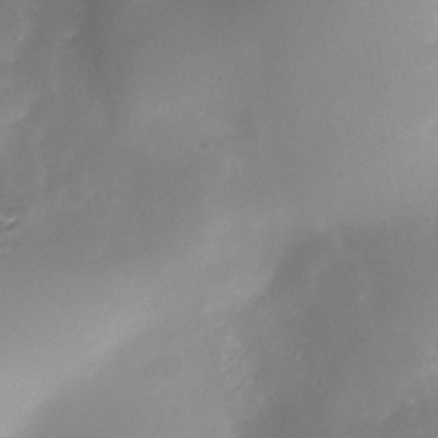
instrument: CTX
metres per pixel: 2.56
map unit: Nhe
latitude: -36.7085
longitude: -117.5938
